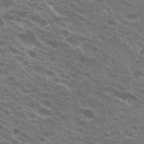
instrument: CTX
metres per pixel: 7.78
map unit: Hto
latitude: 23.8394
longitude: -40.4034
